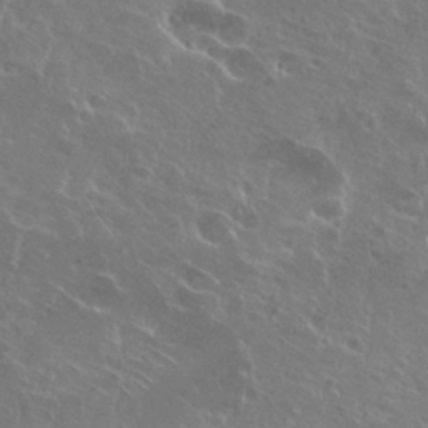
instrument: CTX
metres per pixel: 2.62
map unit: Hto
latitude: 25.0647
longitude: -39.1025
